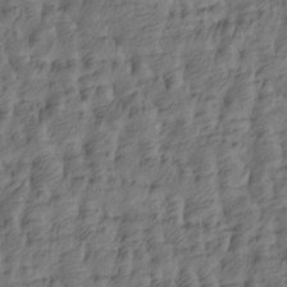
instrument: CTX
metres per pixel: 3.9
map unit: Htu
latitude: -5.2565
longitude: -177.7827
